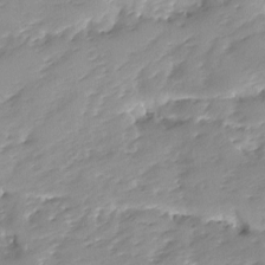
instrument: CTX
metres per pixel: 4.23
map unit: Ave
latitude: -8.2928
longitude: -117.2915
